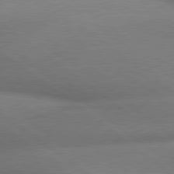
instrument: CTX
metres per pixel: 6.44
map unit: lApd
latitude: 79.8584
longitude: -167.2726
